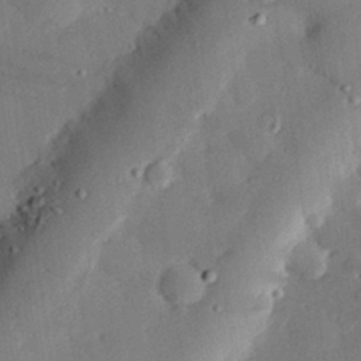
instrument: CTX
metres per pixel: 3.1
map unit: eHh
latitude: 28.9513
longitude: -81.3482
